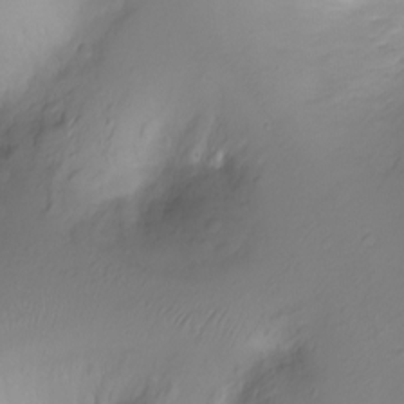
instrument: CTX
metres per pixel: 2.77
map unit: Ht
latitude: -7.0297
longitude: -20.4790
